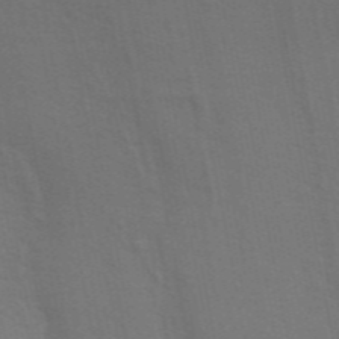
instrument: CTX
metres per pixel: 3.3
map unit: ANa
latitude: 49.2537
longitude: -73.9717
